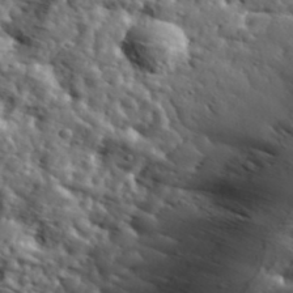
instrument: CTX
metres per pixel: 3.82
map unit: eHh
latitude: 36.8191
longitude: -80.8191
